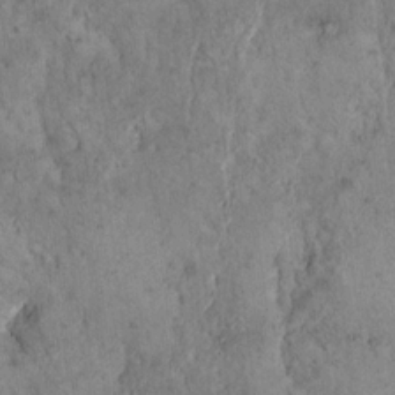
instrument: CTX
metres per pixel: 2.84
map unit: Hto
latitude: 15.8395
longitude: -59.5182
